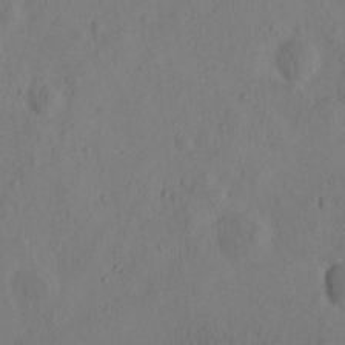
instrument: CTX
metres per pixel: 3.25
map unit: eHh
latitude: -0.4818
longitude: 16.2551
